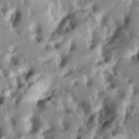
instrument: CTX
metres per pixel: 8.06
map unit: lAa
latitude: -6.6518
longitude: -124.1011
